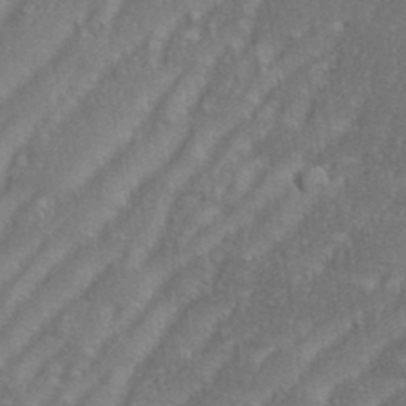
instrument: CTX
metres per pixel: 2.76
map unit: eHh
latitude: 35.0458
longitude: -133.6505
